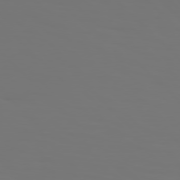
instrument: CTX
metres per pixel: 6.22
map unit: Hpe
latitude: 76.7435
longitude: -134.5923
